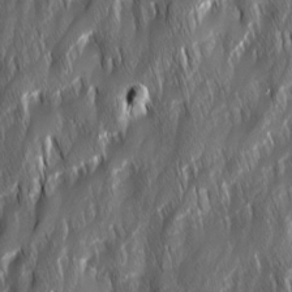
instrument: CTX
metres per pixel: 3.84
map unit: Ave
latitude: 15.5560
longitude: -135.1592
